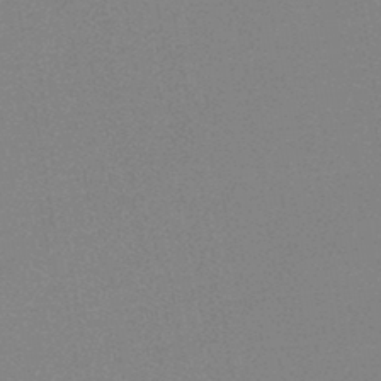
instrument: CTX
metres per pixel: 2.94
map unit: HNb
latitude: -45.0864
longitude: -40.4789
